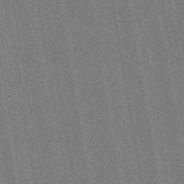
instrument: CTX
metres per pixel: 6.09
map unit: HNb
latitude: -47.6722
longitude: 59.1998
